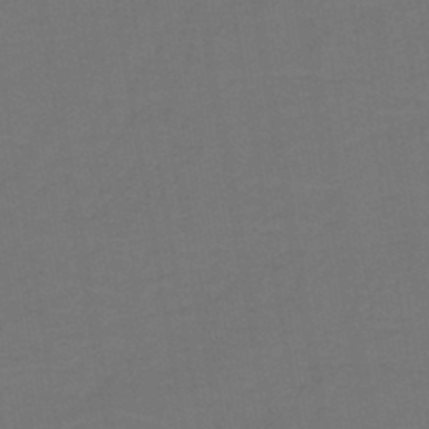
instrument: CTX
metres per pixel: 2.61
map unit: lHb
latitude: -43.4076
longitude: 53.9367
